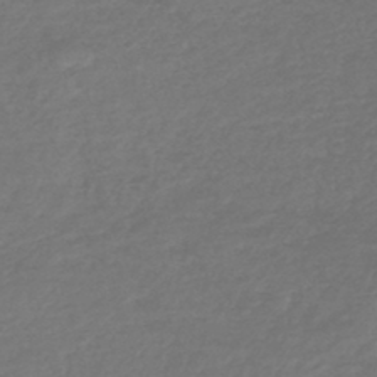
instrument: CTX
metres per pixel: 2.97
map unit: lHb
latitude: -42.8030
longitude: 69.6343
